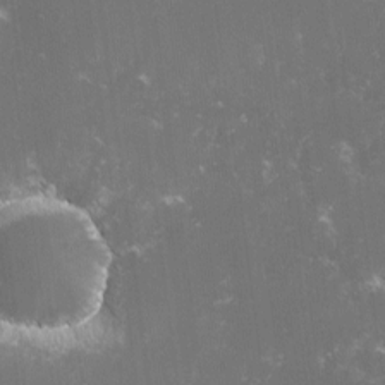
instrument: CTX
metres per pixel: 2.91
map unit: lHvf
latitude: -15.1431
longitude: -101.4049
